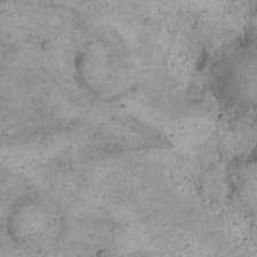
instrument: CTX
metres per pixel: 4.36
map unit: eHh
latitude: 15.4994
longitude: -63.5182
